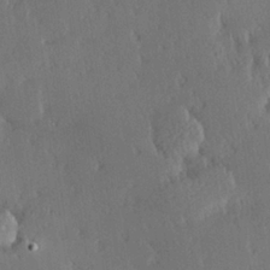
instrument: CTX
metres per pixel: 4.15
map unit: Hve
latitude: 27.2726
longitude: -93.4426
